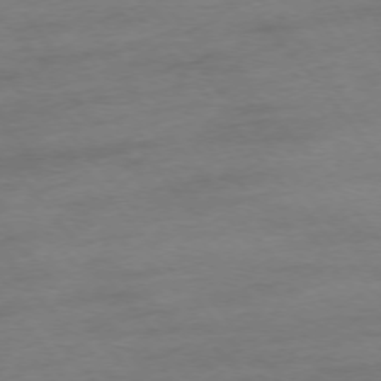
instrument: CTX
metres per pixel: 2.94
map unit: Ap
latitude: -76.0850
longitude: -84.4412
